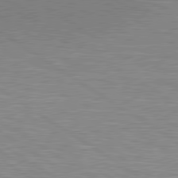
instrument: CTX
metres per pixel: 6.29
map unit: lApd
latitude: 80.3089
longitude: 127.3887
